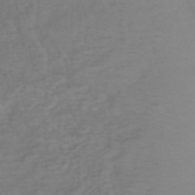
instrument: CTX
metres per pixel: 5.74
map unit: lHb
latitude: -37.7855
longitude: 69.9745
